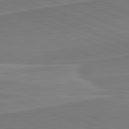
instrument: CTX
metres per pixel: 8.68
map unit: lApd
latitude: 81.9339
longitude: 140.9919
